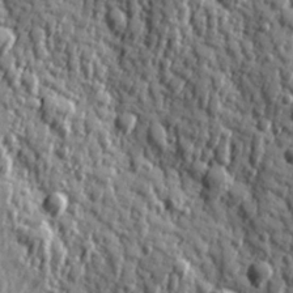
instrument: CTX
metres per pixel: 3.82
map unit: Hve
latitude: 24.8191
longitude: 146.7085
